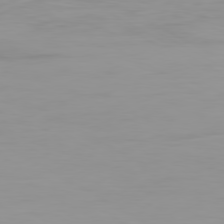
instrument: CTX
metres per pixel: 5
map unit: Ap
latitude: -79.8233
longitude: -76.8002
